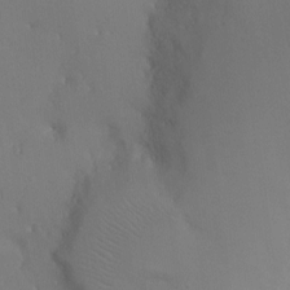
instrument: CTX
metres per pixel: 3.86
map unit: Ht
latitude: -5.5399
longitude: -25.7071
